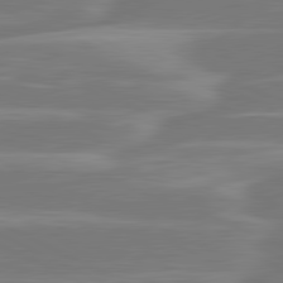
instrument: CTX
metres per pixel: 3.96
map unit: lApd
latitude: 81.1403
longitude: -130.0255
